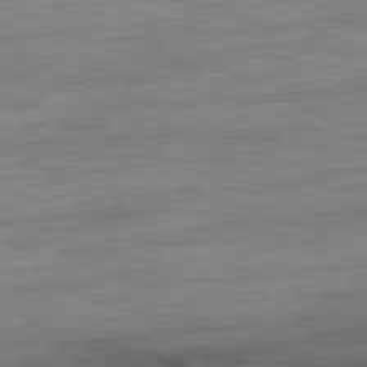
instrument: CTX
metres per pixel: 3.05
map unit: Ap
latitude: -81.4266
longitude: -88.9892
